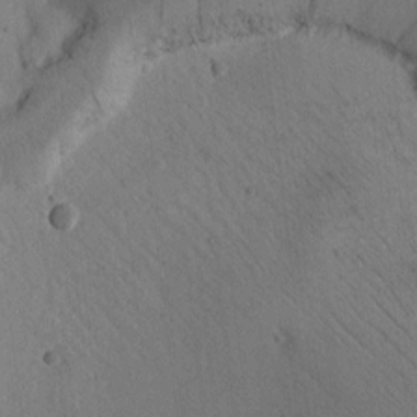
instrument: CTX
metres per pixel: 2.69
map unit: Htu
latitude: -0.7086
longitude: 172.6329
